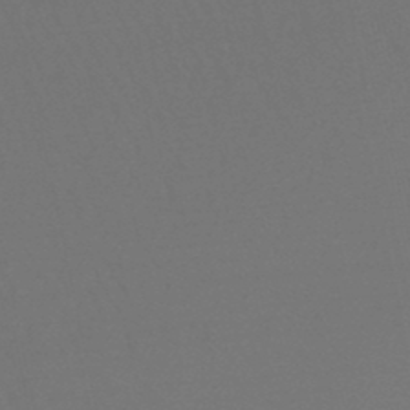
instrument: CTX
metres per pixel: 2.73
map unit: lHb
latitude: -47.1053
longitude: 64.6897
